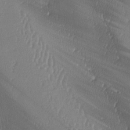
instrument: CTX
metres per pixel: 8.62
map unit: lAa
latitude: -7.6722
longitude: -129.4237
